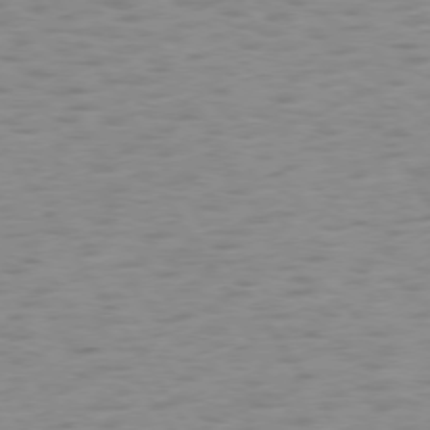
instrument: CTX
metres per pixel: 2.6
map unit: lApd
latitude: 74.3089
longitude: -51.0080
